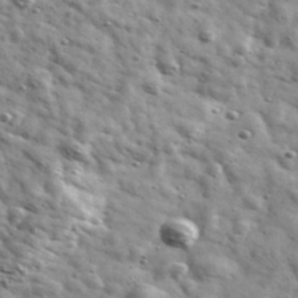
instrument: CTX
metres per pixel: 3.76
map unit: Ave
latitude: 41.4237
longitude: -107.3293
